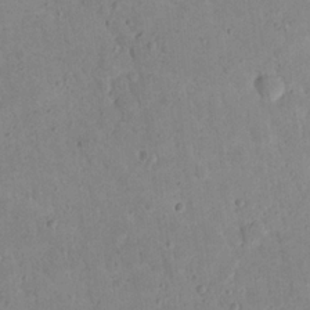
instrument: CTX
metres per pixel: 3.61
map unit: eHh
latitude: 21.1970
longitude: -63.8395
